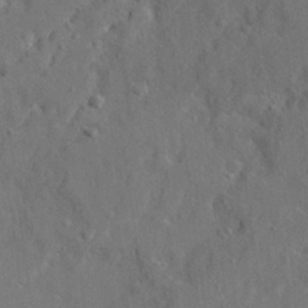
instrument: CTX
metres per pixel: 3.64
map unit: Ave
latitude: 22.3278
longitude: -130.6680
